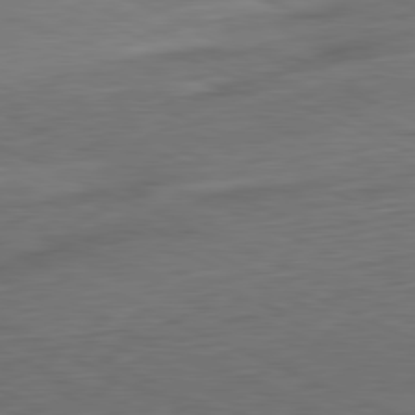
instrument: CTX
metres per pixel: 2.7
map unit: Ap
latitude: -81.5399
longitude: -71.6127
